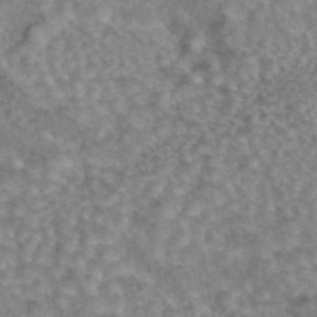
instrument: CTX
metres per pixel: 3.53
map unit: eAb
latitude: 44.4412
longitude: 106.4062
